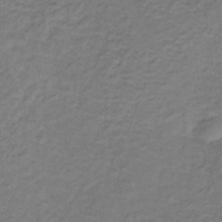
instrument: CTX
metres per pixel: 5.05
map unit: HNb
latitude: -32.7086
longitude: 58.1605
